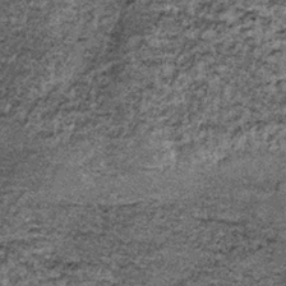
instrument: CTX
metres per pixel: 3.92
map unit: lHb
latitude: -37.8422
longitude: 66.7464
